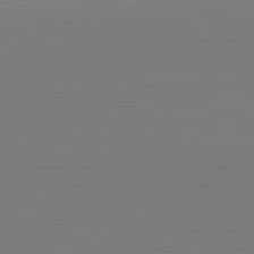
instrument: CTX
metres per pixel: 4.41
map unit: Hpe
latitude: -82.0283
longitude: 7.9745
